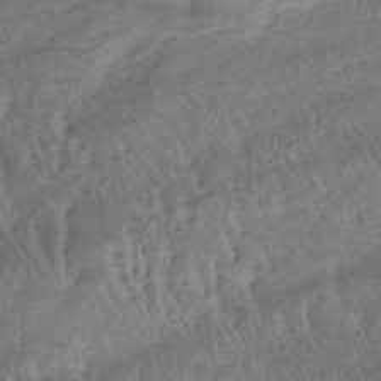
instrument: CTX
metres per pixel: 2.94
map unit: lHb
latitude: -33.3510
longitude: 67.7100
